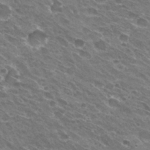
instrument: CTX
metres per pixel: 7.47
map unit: Hto
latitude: 31.1592
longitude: -43.7639
